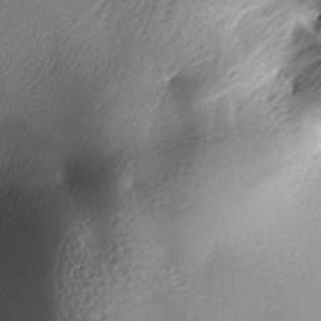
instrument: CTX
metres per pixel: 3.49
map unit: lAa
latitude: -6.1605
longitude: -122.9136
